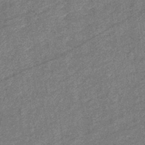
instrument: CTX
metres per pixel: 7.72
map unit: eHb
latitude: -39.8611
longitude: 79.4076
